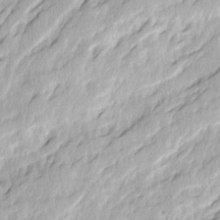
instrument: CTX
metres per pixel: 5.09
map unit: Ave
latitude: 14.5924
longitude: -134.8758
